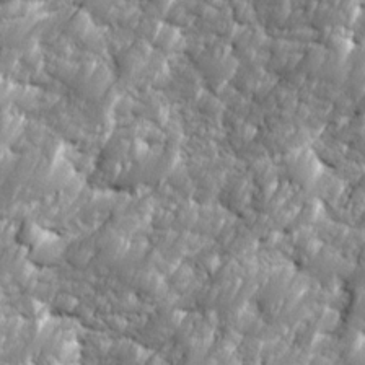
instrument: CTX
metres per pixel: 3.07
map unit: Ave
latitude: 16.4223
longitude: -134.8380
